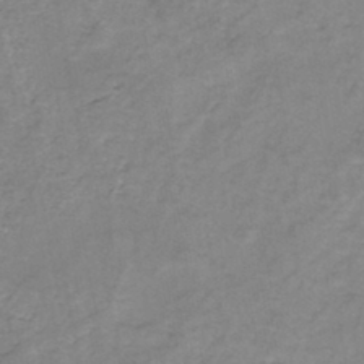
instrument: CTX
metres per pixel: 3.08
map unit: eHh
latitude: -45.2943
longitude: -30.0444
